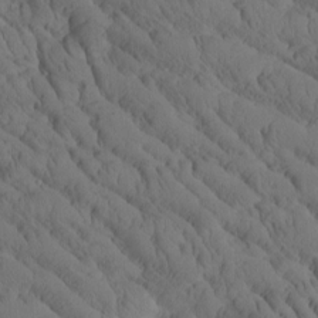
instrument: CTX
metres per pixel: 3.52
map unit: Htu
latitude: -1.7478
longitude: 173.8044
